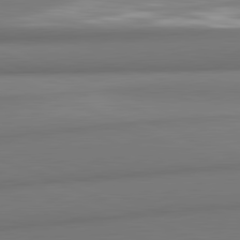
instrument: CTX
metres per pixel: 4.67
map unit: lApd
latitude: 81.8394
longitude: 176.4062
